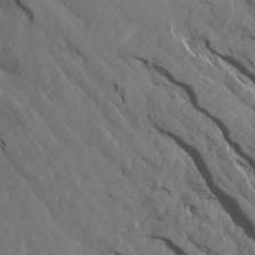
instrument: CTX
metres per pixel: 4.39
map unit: Aa
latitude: 14.8380
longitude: -142.7624
